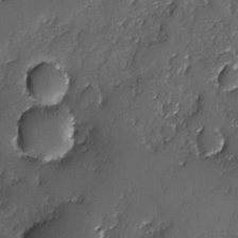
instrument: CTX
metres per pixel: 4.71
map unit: Ave
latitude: -7.7288
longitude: -118.1011
